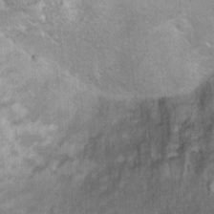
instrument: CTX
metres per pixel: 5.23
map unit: Hto
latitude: 7.7072
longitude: -30.6302
